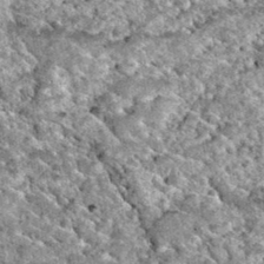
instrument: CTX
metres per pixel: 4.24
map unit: Hto
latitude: 35.4993
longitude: -52.5357
